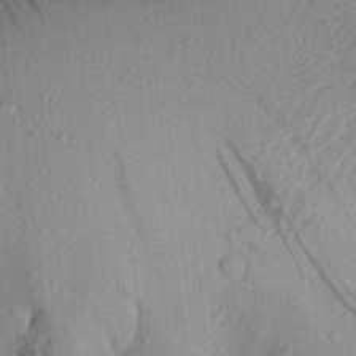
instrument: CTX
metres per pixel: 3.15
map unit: Aa
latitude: 22.6112
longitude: -147.8962
